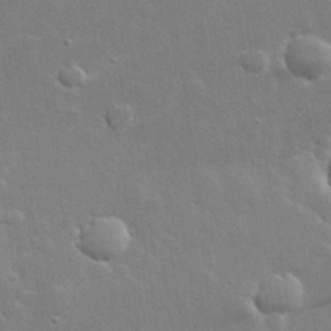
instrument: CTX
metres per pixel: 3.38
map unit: lHvf
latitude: 31.8962
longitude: -89.6127
